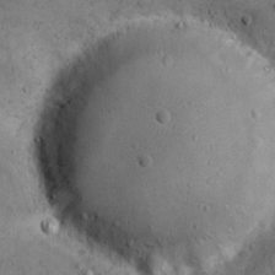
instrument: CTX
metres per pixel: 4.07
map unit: eHh
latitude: 11.4804
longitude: -63.3482
